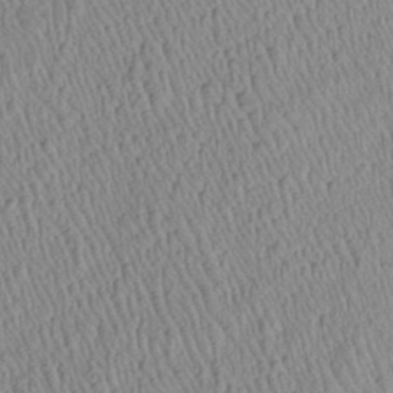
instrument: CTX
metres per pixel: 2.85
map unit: Htu
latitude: -6.3684
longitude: 152.8219
